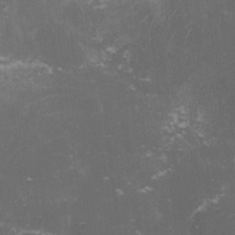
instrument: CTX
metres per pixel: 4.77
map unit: lHvf
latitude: -13.1053
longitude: -101.0459
